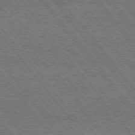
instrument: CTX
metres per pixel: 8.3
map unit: Hpe
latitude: 75.0458
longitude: -140.0633
